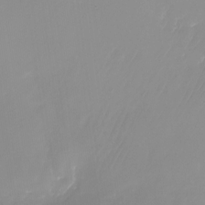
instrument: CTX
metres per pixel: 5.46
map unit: Nhu
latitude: -24.2928
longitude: -71.5182
